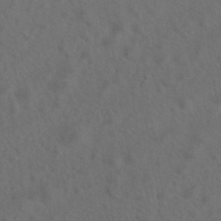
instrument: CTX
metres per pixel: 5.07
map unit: HNhu
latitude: -41.1053
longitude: 101.0486
